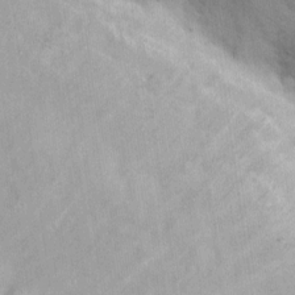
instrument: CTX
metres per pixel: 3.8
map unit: Hto
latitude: 8.9325
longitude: -61.0269
